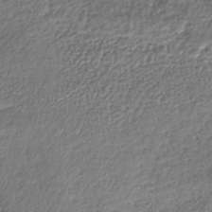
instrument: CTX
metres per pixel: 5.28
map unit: lHb
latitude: -41.6533
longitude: 69.6721
